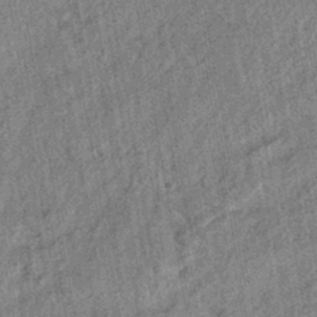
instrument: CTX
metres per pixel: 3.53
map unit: HNhu
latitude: -42.9163
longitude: 98.4440
